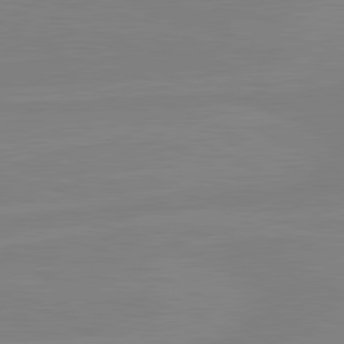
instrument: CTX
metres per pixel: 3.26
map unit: lApd
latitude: 81.2348
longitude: -177.0269
